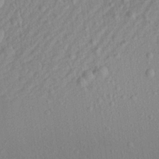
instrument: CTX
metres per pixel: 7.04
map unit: Aa
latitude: 21.7828
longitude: -143.2915
